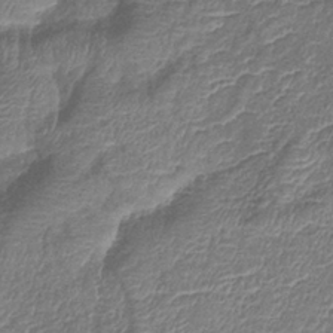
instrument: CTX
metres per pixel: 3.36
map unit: eHb
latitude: -39.5210
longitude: 78.5007
